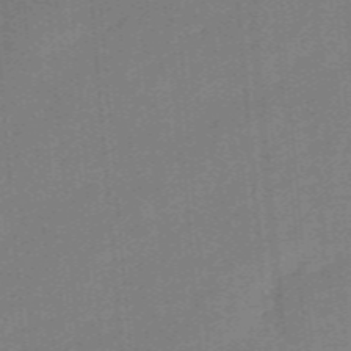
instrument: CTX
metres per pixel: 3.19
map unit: eHb
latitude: -44.4251
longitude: 87.7100
